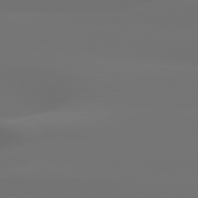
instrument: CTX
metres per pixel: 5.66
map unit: lApd
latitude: 79.6883
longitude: -138.7813
